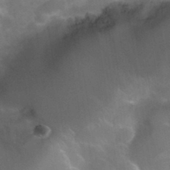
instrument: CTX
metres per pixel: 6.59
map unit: Hto
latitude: 34.9702
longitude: -49.9717
